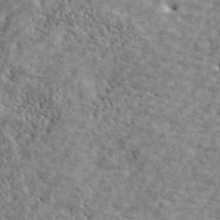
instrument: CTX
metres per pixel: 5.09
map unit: ANa
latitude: 44.9702
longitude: -85.0081
